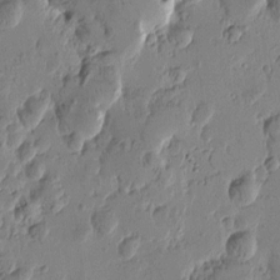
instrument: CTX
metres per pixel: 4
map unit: Htu
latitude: -0.8786
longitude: -177.4804
